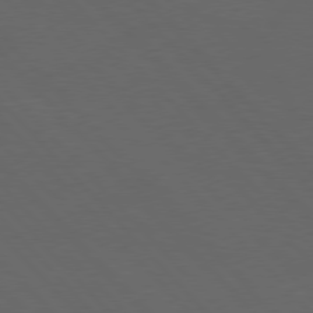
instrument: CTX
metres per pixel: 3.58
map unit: Hpe
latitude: 77.2726
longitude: -124.5923
